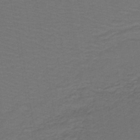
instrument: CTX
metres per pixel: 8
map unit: lHb
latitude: -43.6343
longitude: 53.2753
